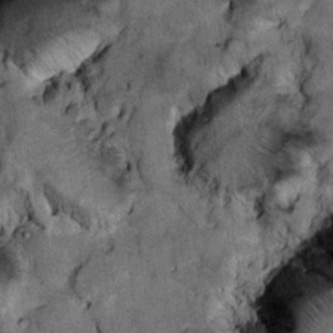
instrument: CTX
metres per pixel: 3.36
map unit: Nhu
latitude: 15.9151
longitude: -32.5923
